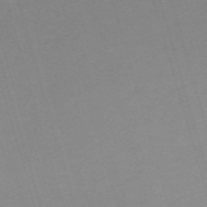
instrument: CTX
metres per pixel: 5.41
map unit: eHh
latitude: -61.3321
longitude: 50.8030
